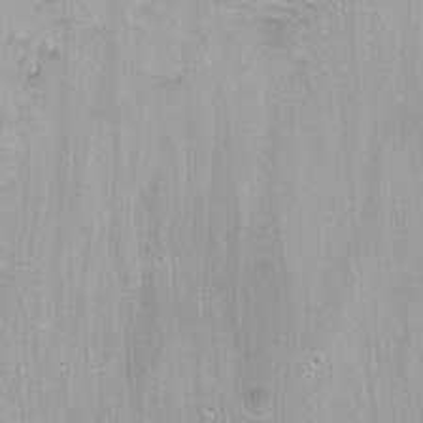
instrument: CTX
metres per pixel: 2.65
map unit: Nhu
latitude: -5.8800
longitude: -47.7828
